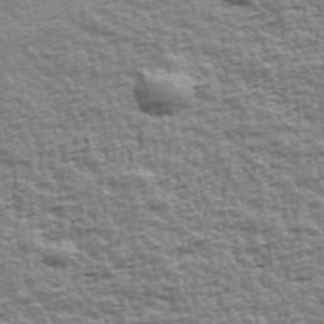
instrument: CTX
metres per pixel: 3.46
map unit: Ave
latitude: 42.5924
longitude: -112.9325
